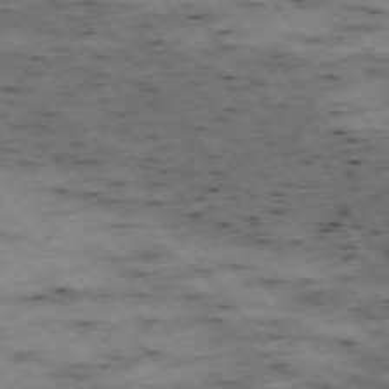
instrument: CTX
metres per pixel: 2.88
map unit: Hpe
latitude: -74.8975
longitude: 4.1605
